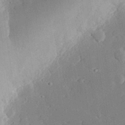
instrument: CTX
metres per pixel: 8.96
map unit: eHh
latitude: 29.1970
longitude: -80.8191
